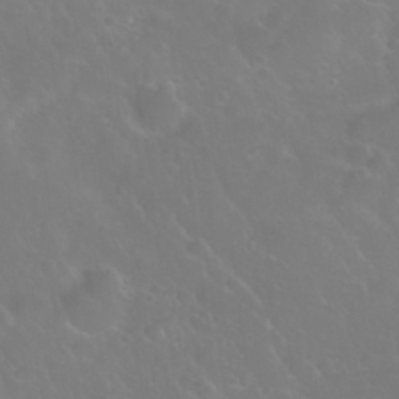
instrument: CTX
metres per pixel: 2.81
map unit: Nhu
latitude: 24.3845
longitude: -62.9703
